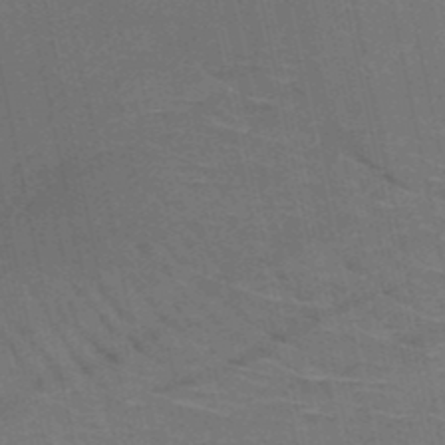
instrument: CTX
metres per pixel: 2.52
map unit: HNb
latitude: -50.9164
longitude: -42.3278
